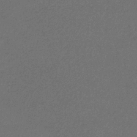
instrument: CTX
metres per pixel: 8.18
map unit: eHb
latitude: -32.3496
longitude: 69.8044
